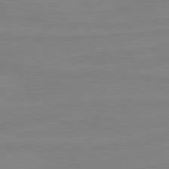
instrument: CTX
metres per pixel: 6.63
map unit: lApd
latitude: 80.9892
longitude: -176.9325
